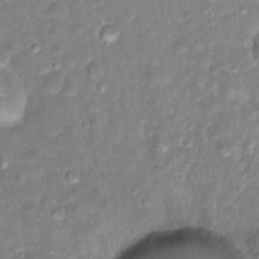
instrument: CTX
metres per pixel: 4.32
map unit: Hto
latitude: 16.4790
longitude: -40.1199
